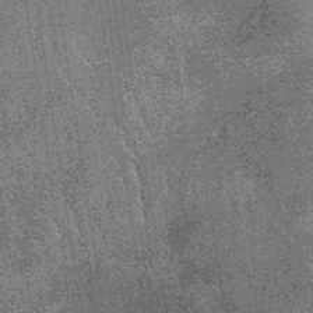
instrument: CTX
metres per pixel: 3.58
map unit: lHb
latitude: -36.6329
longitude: 67.5966
